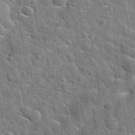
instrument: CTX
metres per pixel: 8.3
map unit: Nhu
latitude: 32.0444
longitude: -53.9528
